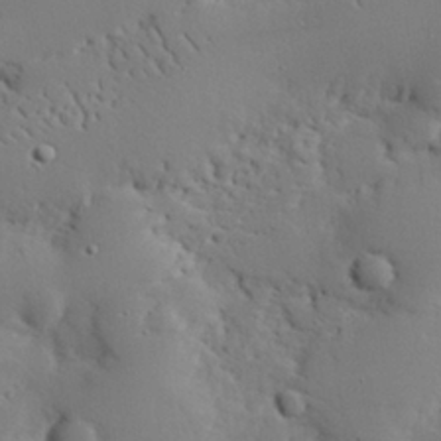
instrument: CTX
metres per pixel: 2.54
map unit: eHh
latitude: 28.7435
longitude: -82.2144
